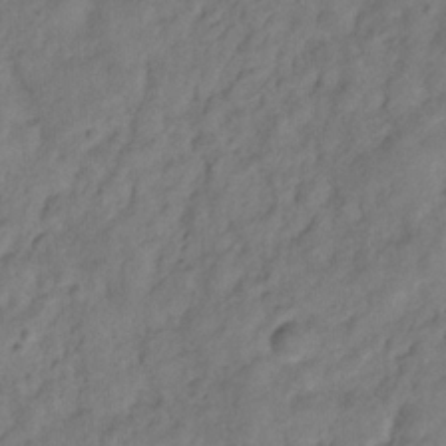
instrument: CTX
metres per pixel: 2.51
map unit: Hve
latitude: -31.7099
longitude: 95.8422
